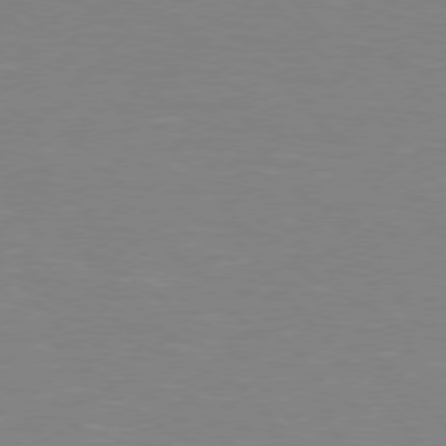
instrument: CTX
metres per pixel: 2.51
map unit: lApd
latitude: 75.8772
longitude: -80.9514
